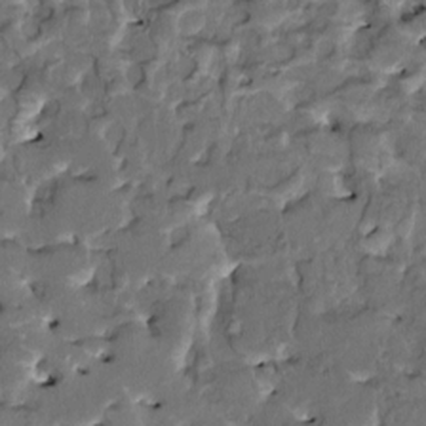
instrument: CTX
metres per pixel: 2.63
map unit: HNhu
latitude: 4.7435
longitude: 9.5588
